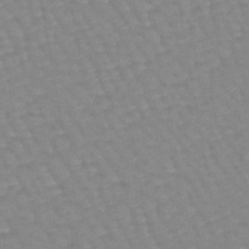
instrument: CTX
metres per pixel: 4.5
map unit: lHb
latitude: -44.5007
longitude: 80.4629
